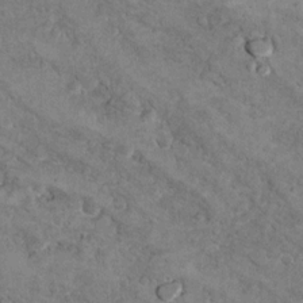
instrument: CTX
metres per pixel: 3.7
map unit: Hto
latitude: 9.7828
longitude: -36.1011
